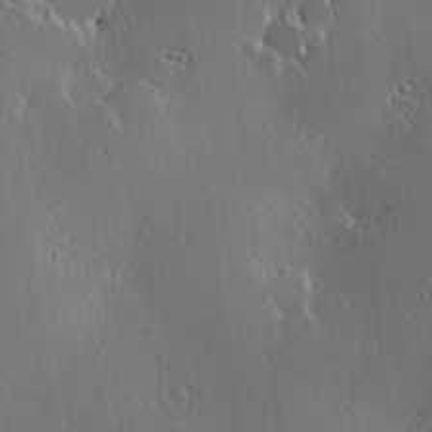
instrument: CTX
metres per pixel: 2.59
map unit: Hve
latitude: 23.1970
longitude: 146.1606
